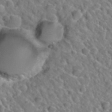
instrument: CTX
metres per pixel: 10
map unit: Hto
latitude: 35.4048
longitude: -49.4615
